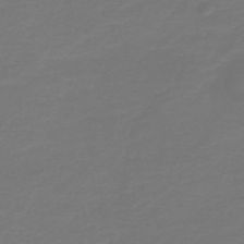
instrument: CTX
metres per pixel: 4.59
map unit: HNb
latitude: -47.1620
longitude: 53.6532
